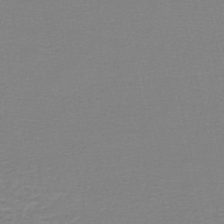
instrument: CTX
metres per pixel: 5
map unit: lHb
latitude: -44.3117
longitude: 55.8989
